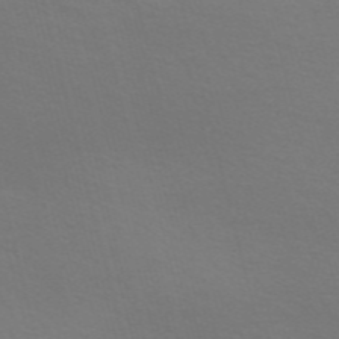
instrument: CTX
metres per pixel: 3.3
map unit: Nve
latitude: -56.9353
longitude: 63.6722
